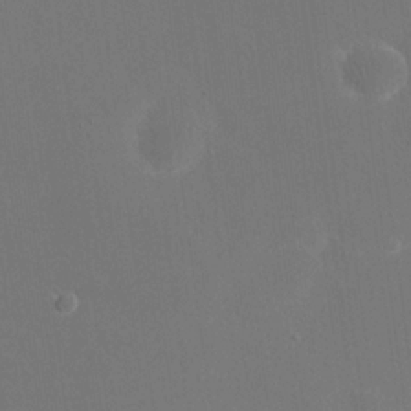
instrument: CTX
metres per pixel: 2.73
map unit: eHh
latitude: 19.7260
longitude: -67.6127
